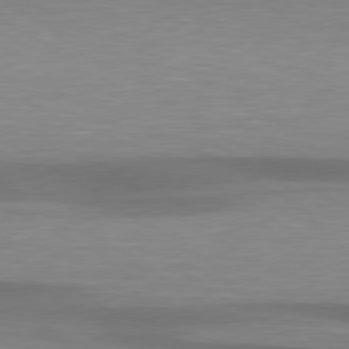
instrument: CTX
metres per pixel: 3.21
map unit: lApd
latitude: 79.4616
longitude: -88.4790
